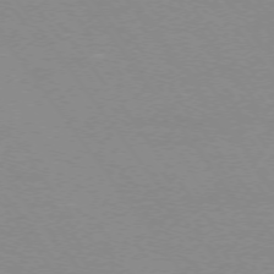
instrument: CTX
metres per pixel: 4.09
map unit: Ap
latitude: -74.9731
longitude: -75.3293
